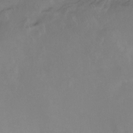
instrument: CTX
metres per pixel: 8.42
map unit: Ht
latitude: 0.0255
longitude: -34.9891
